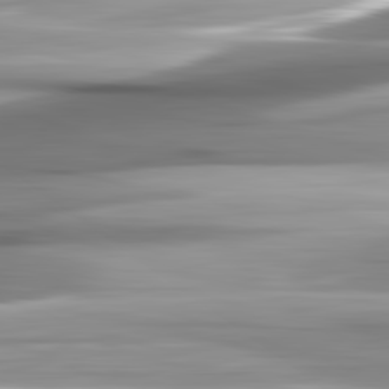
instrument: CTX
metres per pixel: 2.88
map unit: lApd
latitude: 82.5734
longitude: -141.2159
